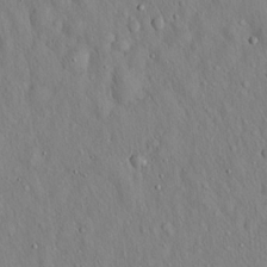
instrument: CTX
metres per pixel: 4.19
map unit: Hto
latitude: 16.1200
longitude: -58.0633
